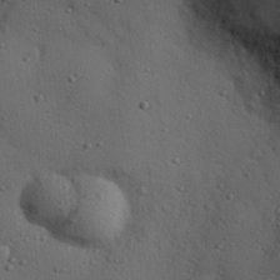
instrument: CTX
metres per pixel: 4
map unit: eHh
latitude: 25.5938
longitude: -75.4238
